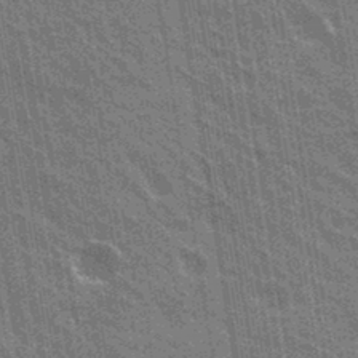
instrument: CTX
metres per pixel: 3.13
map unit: Hto
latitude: 31.2915
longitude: -43.3293
